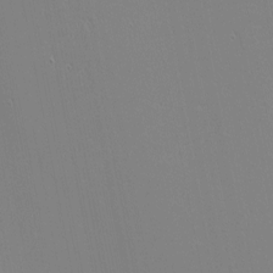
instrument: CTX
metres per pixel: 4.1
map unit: eHh
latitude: -3.3131
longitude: -81.1781
